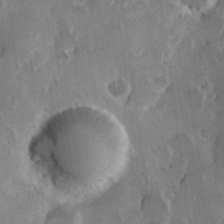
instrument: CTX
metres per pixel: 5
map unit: Hve
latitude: 24.1199
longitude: 146.3306
